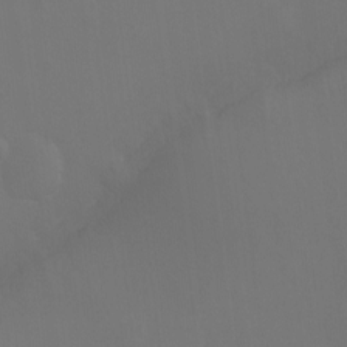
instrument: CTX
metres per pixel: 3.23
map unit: Ht
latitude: -9.6722
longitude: -46.4223
